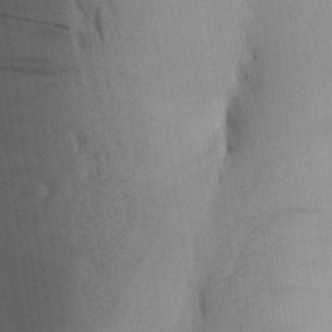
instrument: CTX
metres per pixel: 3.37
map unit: Aa
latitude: 27.7072
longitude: -148.1389
